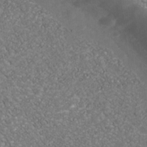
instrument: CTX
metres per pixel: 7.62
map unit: Nhu
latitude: -39.9745
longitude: -83.3292
